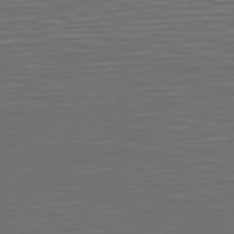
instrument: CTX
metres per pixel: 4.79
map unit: Hpe
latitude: 74.9892
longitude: -125.6693
